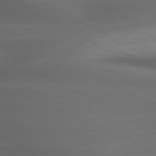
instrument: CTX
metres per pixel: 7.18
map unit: lApd
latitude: 79.6127
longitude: -119.0269
